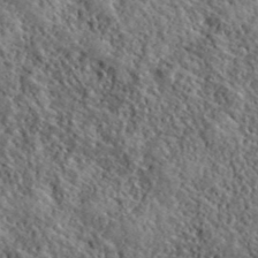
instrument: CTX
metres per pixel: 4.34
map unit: lHvf
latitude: 40.9702
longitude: -89.0459
